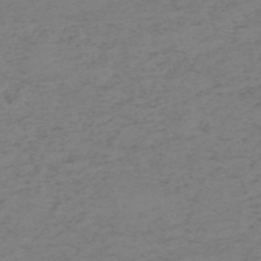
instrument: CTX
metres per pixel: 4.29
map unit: HNb
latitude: -54.9164
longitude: -46.7436
